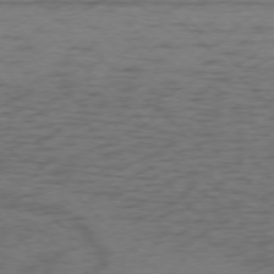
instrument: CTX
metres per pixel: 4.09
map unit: Ap
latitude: -75.7289
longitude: -78.2523
